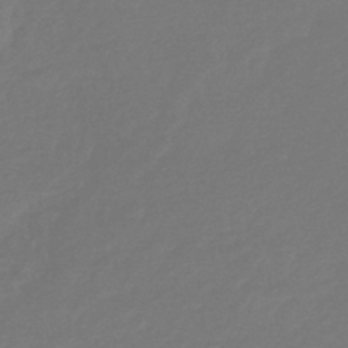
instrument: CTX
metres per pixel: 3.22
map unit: eHb
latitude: -36.7841
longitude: 78.8219
